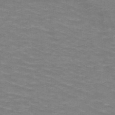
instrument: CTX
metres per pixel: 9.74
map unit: HNb
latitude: -47.9367
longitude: -46.0255
